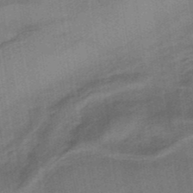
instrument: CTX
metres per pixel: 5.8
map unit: eHb
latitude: -43.1053
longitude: 87.0864
